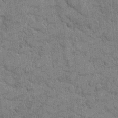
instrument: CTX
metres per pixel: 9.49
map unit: eHh
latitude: 10.5546
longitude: -65.0080
